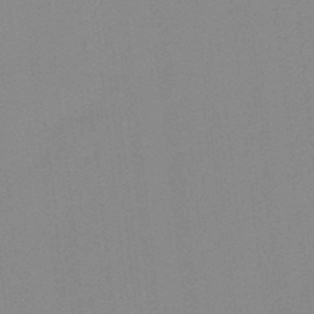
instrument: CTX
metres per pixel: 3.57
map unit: lHb
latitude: -48.5952
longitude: 81.3321
